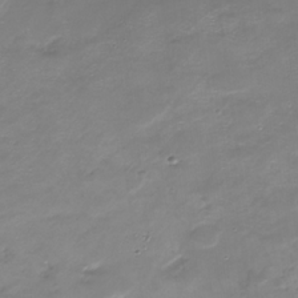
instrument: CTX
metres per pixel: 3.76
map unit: Nhu
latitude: -28.9353
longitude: -65.6505
